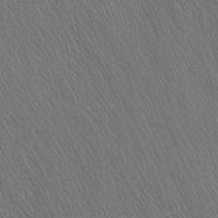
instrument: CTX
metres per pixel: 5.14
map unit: Nhu
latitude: -4.7841
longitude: -151.1781
